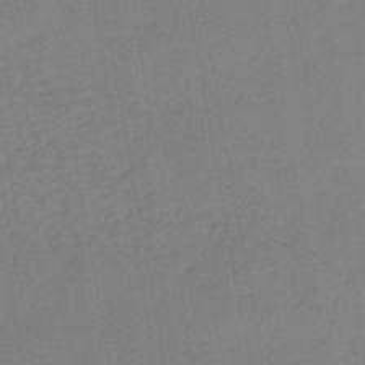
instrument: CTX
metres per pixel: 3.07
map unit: lHb
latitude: -46.4440
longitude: 69.4454
